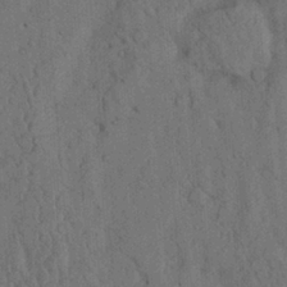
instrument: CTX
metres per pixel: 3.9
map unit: Ave
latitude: 23.8583
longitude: -134.1766
